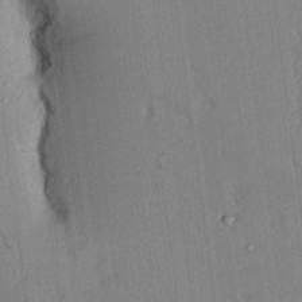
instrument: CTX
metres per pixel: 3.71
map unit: Aa
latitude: 16.3656
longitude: -148.2145
